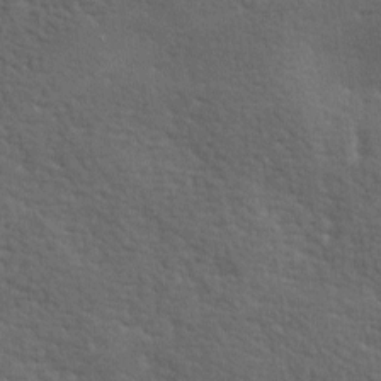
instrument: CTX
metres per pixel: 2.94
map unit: lAa
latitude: -7.7100
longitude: -125.5749
